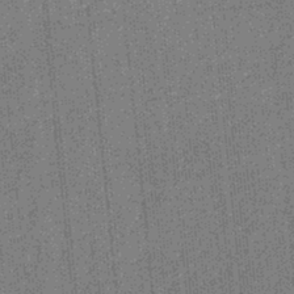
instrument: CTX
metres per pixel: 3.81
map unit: eHb
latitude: -32.0283
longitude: 73.6155
